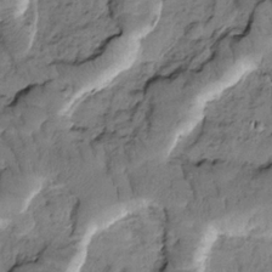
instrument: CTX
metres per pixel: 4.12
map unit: Htu
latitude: -1.7667
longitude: 173.0864
